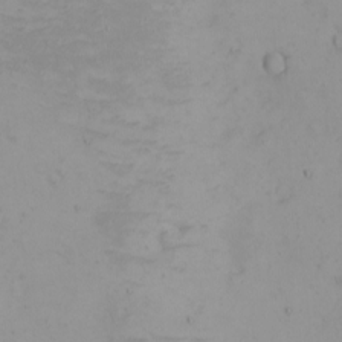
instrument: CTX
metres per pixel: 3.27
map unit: eHh
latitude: -5.2187
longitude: -80.7435
